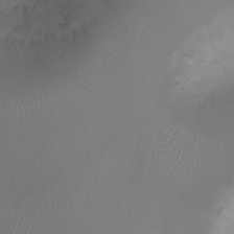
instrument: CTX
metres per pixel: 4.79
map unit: Ht
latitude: -2.5573
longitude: -18.5923
